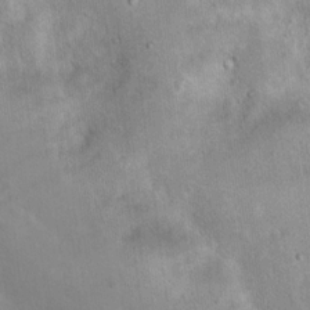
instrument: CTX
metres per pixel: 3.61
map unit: Nhu
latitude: 15.2537
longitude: -29.5371
